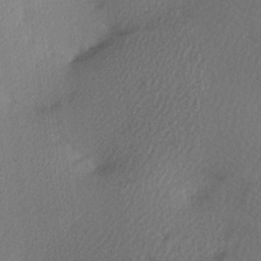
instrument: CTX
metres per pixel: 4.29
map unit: Hve
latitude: 12.7813
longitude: -90.2711
